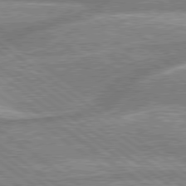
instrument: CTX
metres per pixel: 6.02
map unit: lApd
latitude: 78.8947
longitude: -159.3293
